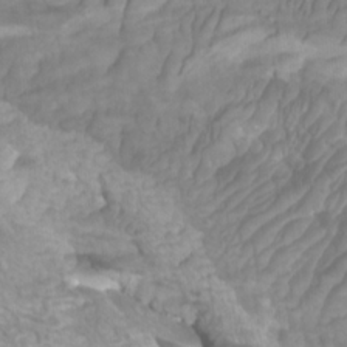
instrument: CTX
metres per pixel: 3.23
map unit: Htu
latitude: -6.0472
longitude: -76.2522
